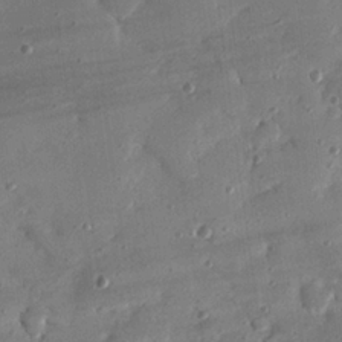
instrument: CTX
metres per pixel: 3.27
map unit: eHh
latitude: 24.2711
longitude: -88.9325
